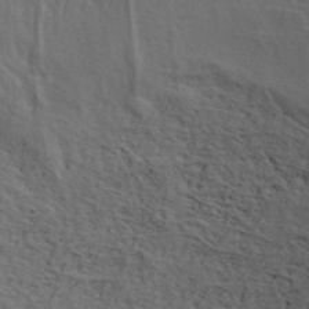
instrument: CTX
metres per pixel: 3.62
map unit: ANa
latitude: 42.5546
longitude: 54.0283
